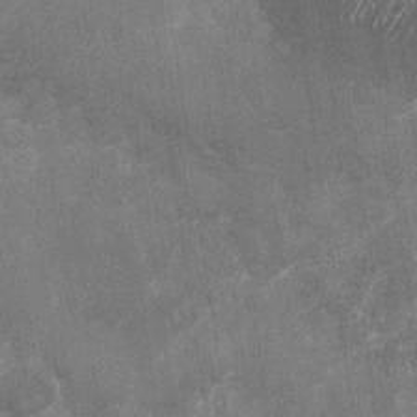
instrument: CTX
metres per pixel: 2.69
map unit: Nhu
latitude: -28.2173
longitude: -75.1970
